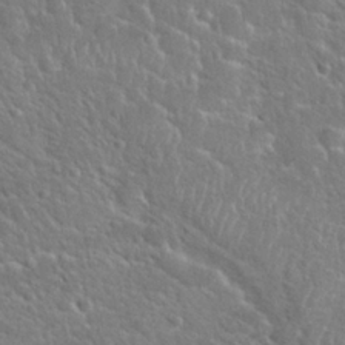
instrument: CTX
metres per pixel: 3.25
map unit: Hto
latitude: 24.7435
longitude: -50.1388
